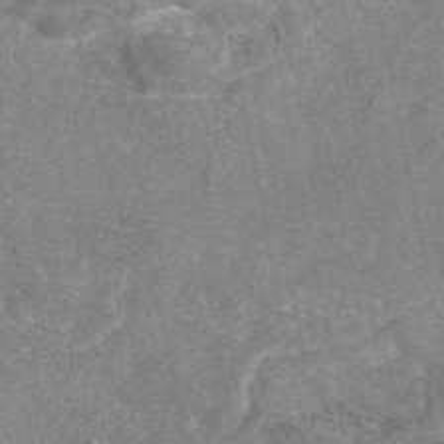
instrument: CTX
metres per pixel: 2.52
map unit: eAb
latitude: 47.2159
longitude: 108.1417
